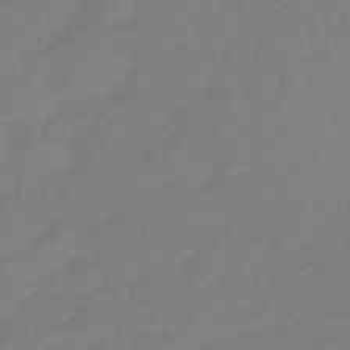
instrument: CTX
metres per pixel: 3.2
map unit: eHb
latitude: -45.6911
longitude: 81.3510
